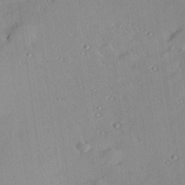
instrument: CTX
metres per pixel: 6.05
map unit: Hve
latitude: 25.4615
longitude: -93.3292
